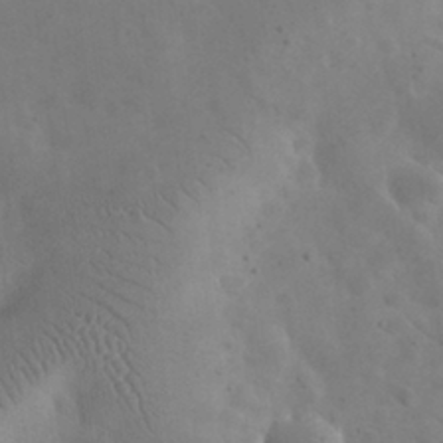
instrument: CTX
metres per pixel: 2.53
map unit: eHh
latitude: 24.8946
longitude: -67.3292
